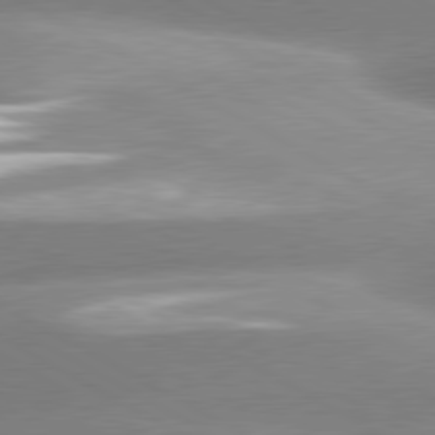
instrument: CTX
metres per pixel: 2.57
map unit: lApd
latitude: 80.4034
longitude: -157.9339
